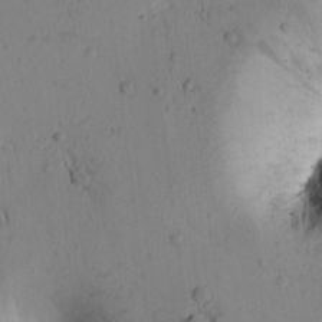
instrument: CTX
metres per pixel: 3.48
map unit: Htu
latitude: 0.1577
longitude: 173.6155
